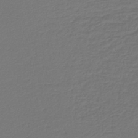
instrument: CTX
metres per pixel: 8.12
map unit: lHb
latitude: -43.8422
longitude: 66.1984
